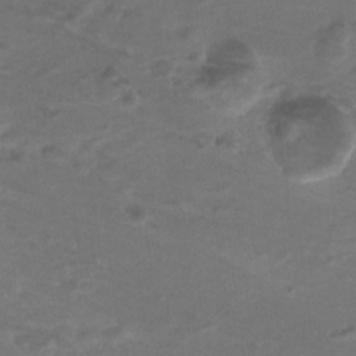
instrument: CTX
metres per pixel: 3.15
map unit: HNhu
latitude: -3.0675
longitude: -3.1592
